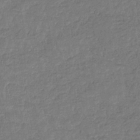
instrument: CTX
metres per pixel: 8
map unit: eHb
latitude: -34.7085
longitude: 77.1620
